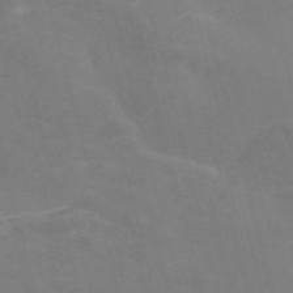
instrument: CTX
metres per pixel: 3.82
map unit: Nve
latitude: -57.8611
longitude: 57.0108
